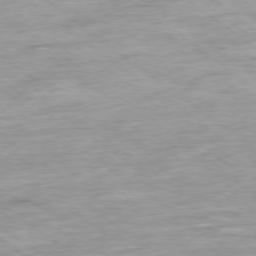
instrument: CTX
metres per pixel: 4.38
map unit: Ap
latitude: -78.1228
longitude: -82.2522
